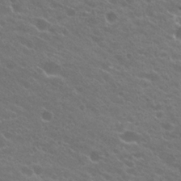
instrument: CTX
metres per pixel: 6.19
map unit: Hto
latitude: 24.3845
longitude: -37.2726
